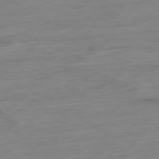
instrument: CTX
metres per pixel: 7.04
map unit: Ap
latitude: -80.5196
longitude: -92.5168
